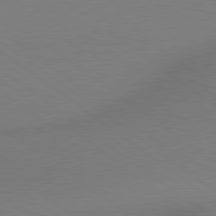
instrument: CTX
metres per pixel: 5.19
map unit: lApd
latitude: 79.0648
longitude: 179.3887
